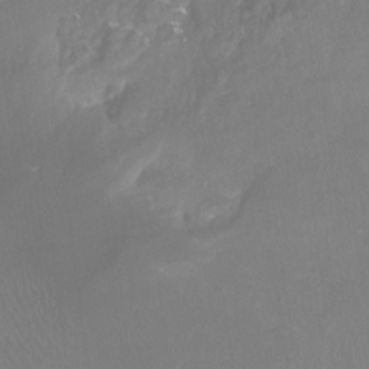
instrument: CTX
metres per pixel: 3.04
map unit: Htu
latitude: -12.8786
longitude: -46.3090
